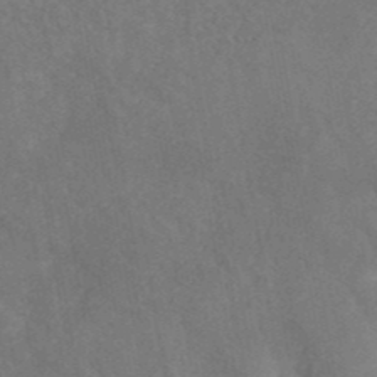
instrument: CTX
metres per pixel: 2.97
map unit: ANa
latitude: 42.0633
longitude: 17.0109
